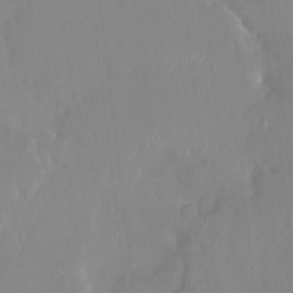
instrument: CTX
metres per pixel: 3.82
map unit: HNhu
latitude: 6.8947
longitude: 2.4251
